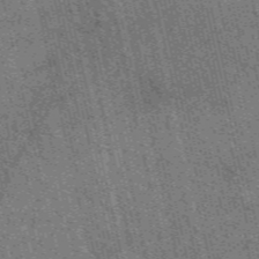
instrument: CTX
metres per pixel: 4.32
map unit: eAb
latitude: 51.4426
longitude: 114.0472
